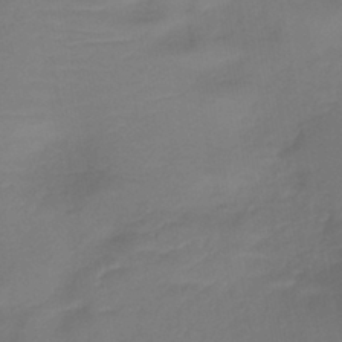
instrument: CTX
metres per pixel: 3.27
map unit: lHb
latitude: -41.5966
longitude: 77.4076
